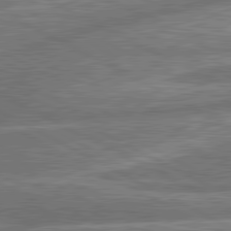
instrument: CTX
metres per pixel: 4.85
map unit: lApd
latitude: 81.1970
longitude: -166.2333
